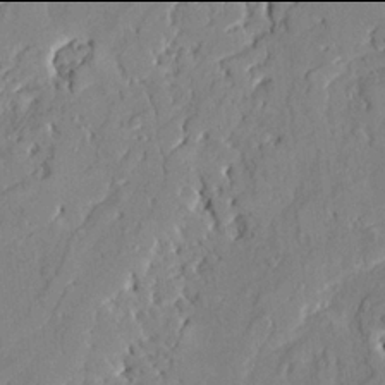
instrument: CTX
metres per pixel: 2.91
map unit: Ave
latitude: 21.9906
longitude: -128.7435
